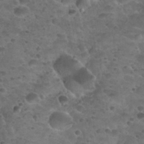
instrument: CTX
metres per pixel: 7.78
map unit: Nhu
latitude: 31.8773
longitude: -52.3467
